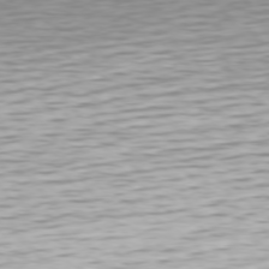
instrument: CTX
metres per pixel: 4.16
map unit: Hpe
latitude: 75.4238
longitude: -123.7261
